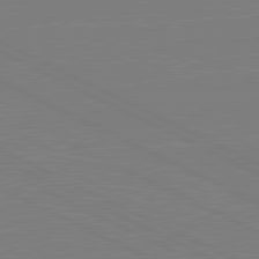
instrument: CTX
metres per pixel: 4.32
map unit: lApd
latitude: 81.2915
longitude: 150.4251
